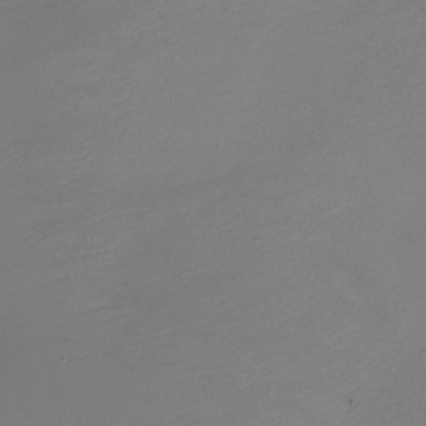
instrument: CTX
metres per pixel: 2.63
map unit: eHh
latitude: -4.7274
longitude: -78.6869
